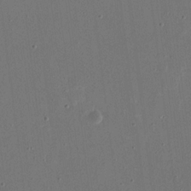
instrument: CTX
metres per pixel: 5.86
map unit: eHh
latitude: 15.9339
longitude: -70.2144
